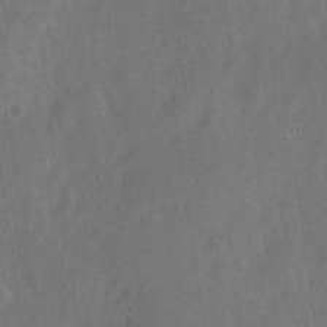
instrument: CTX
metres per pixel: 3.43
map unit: Nve
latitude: -25.5966
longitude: 107.5022
